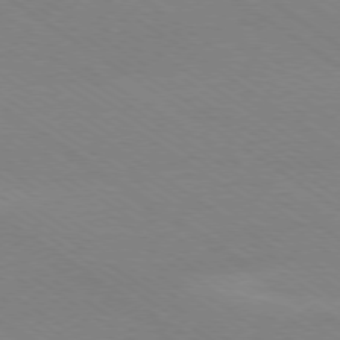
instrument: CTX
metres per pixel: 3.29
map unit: Ap
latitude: -78.5573
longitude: -84.7435
